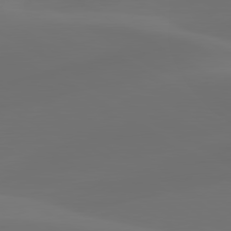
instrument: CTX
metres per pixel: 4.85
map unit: lApd
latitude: 80.5924
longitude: -84.8569
